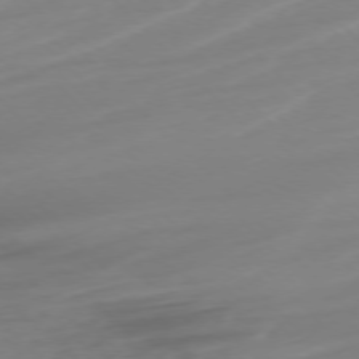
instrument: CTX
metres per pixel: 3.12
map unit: Ap
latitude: -76.9164
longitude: -70.3656
